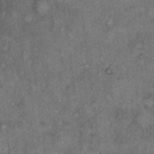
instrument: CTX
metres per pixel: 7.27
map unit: eHh
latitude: 14.4601
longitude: -64.6301
